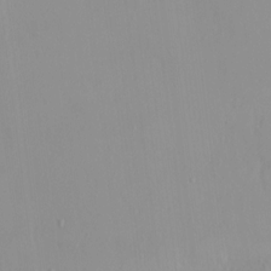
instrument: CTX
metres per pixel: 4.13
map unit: HNhu
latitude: 2.6868
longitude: 6.9730
